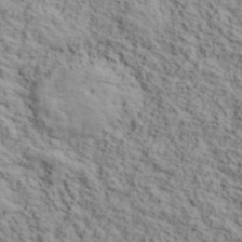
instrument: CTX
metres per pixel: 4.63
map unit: lHvf
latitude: 39.5182
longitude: -87.7260
